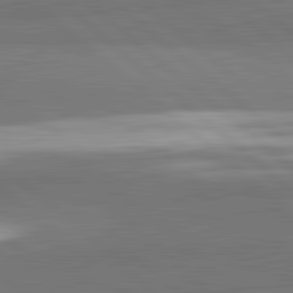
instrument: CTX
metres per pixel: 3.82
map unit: lApd
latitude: 82.2900
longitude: 162.2361
